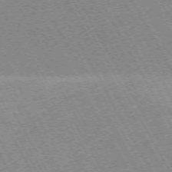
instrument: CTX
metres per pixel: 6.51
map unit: Hpe
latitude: -72.0850
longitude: 11.4643
